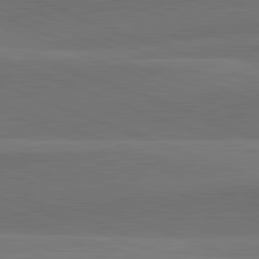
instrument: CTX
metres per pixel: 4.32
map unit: lApd
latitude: 82.3278
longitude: 137.0864
